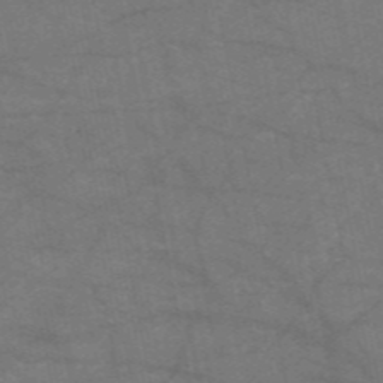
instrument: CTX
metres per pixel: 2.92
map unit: HNb
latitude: -55.1620
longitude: -39.9339
